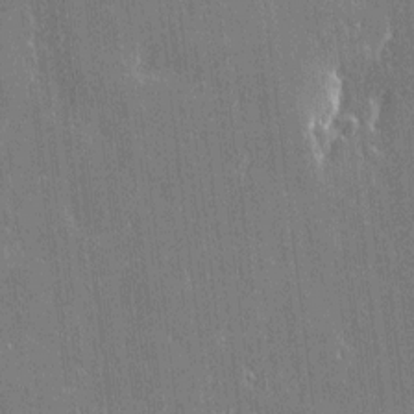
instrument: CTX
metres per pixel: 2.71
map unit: Htu
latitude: -6.3873
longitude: 175.7855
